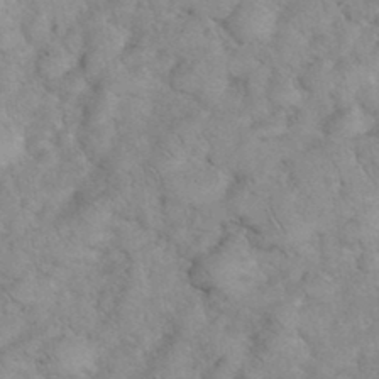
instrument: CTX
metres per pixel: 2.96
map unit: eHh
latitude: 36.6680
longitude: -64.1578
